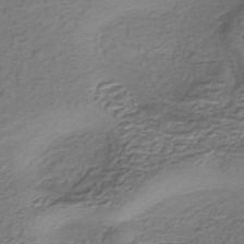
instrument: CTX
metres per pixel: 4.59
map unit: eHh
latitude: -42.9163
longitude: 117.5777
